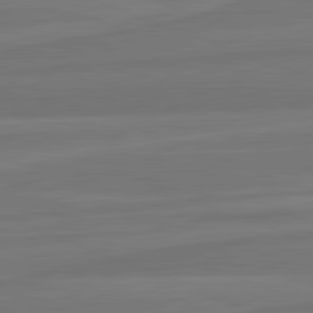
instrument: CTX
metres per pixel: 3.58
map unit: lApd
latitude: 82.2711
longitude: -174.8758
